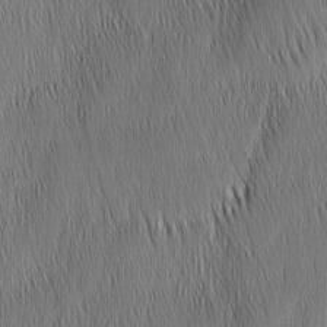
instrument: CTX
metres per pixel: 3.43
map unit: Nhu
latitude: -6.2739
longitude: -150.4979
